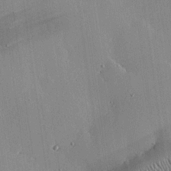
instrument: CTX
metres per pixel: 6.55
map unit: eHh
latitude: 24.1011
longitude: -90.8947
